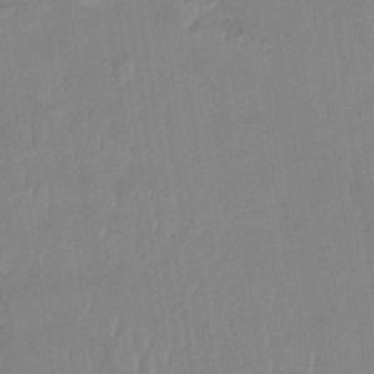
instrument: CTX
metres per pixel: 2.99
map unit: lHb
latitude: -33.9745
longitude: 66.9353
